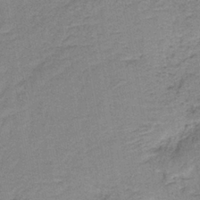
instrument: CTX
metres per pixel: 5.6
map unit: eAb
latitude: -36.0094
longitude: 51.8800
